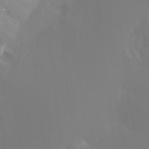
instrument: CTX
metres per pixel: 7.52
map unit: Ht
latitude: -13.8045
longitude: -50.2333
